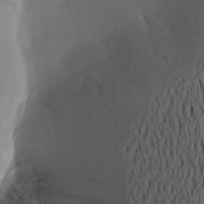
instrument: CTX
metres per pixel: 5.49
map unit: Aa
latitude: 22.0633
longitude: -146.9136
